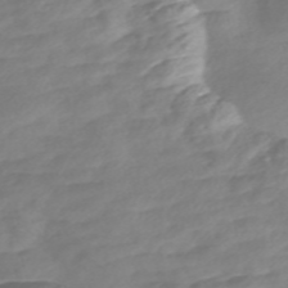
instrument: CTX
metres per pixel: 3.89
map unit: Nve
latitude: -57.8044
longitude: 57.5210
